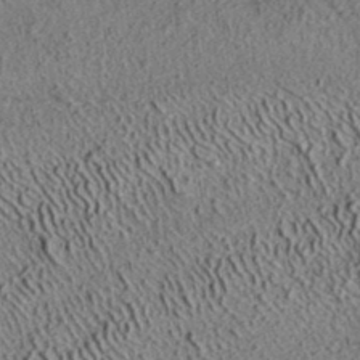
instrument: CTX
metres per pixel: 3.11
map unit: ANa
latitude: 35.8394
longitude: 12.8030
